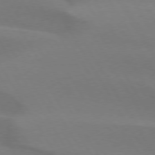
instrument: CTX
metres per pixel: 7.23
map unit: lApd
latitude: 75.0081
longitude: -65.9528
